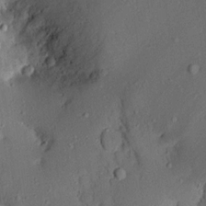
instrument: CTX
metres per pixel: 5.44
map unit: Aa
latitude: 13.1592
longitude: -140.8758
